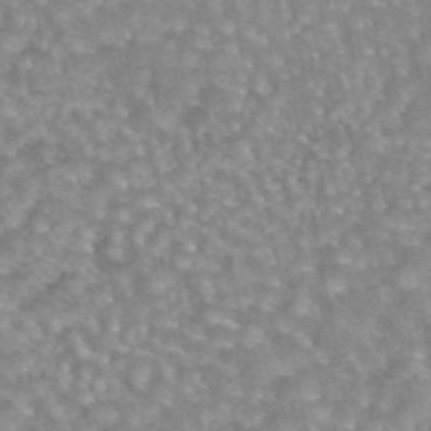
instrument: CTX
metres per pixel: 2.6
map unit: eAb
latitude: 44.5168
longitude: 106.1228
